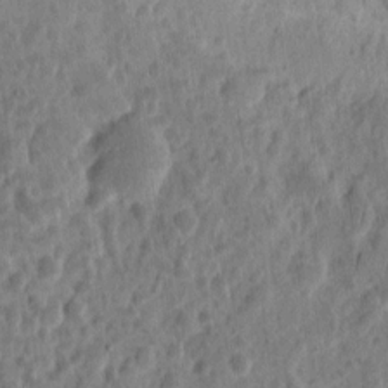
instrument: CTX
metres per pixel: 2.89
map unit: eHh
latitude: 9.7450
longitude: -74.1200
